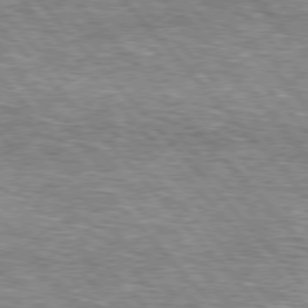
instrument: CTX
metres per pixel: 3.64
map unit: lApd
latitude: 76.7057
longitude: -74.5357
